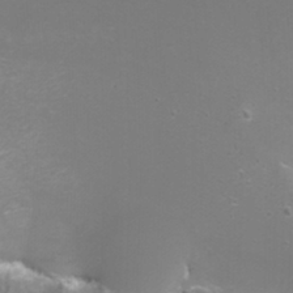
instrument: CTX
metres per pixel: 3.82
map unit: Nhu
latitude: -7.5021
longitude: -75.4615
